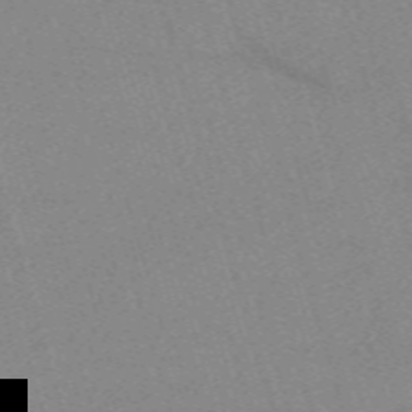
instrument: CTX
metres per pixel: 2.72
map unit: eHh
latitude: -62.1983
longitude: 54.1795
